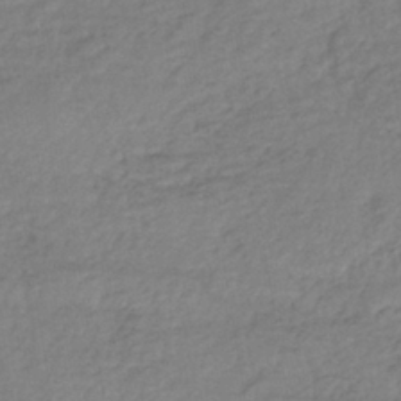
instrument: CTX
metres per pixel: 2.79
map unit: lHb
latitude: -38.0661
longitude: 68.6518
